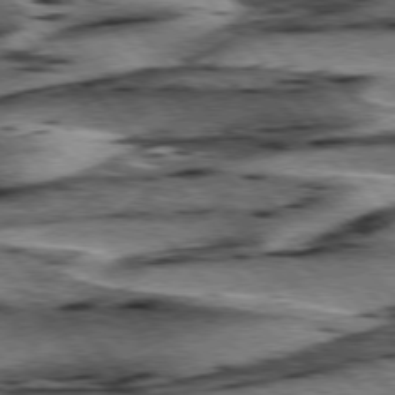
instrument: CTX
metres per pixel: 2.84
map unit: lApd
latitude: 76.4223
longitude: -71.3859
